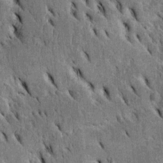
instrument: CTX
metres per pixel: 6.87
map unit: Htu
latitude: -3.0675
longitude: 151.8989
